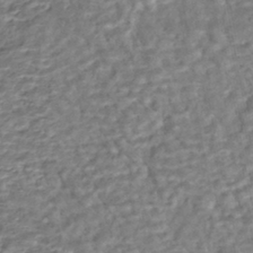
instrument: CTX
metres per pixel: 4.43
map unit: HNhu
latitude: -44.2740
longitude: 101.4076
